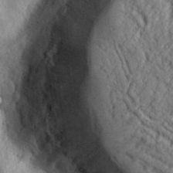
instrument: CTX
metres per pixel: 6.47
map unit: eHh
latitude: 30.8758
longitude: -77.3859
